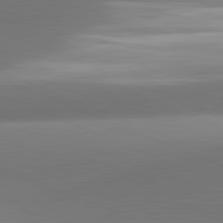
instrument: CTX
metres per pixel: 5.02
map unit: lApd
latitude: 81.5371
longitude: 141.7289
